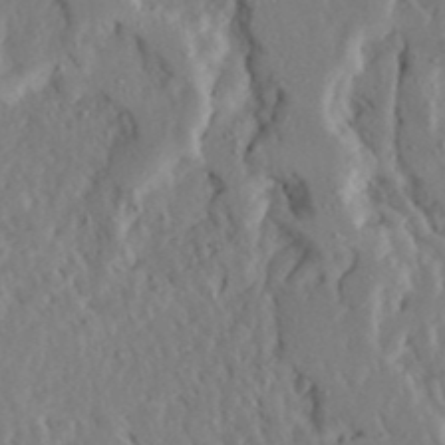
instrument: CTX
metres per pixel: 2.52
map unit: Ave
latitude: 23.3482
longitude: -131.2348
